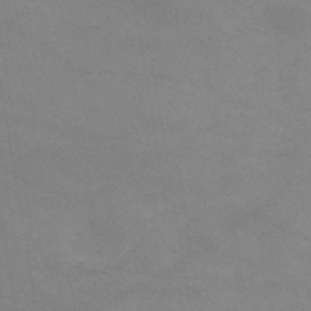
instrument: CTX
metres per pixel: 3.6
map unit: HNb
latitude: -45.6911
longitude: -36.8758
